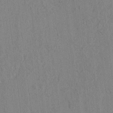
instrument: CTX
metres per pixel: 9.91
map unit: lAvf
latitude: 6.7057
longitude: 168.0283
